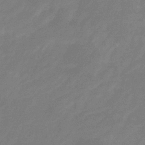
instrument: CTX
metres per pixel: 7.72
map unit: eHb
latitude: -30.7085
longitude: 72.8408
